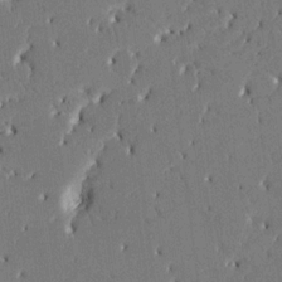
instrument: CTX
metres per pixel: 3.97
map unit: HNhu
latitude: 8.3278
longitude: -5.3482
